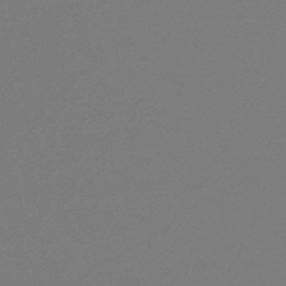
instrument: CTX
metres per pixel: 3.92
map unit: lHb
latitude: -46.0850
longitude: 70.3873
